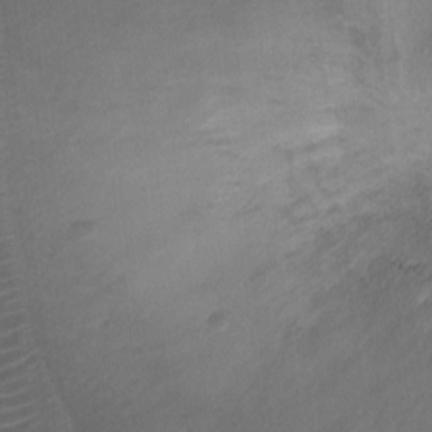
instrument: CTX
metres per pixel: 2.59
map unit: Ht
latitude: -9.4832
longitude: -21.2726
